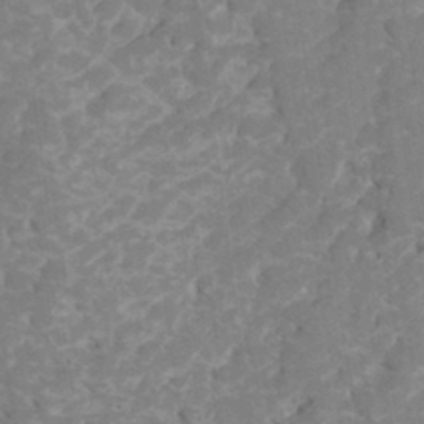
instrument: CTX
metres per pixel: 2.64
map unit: Ht
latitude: -3.0297
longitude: -27.4238
